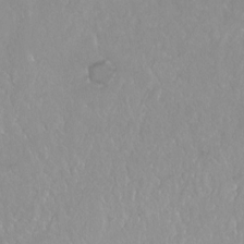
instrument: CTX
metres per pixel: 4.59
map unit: Hto
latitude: -14.4062
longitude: -43.1025
